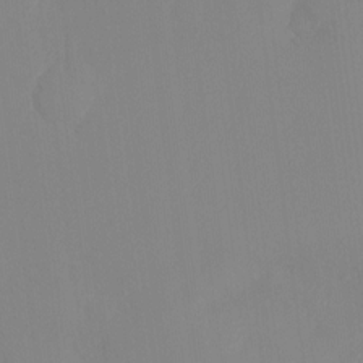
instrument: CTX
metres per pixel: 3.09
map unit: Hto
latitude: -8.5007
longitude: -47.5938
